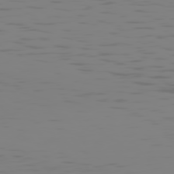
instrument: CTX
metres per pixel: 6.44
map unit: Hpe
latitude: 75.2159
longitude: -128.3845
